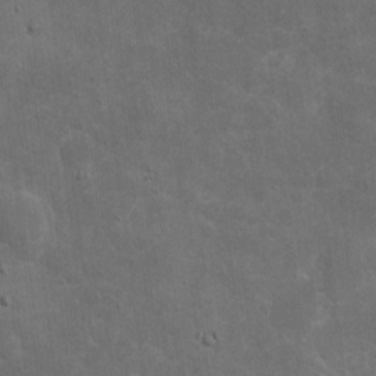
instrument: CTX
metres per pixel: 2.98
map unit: eHh
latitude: 4.8947
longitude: -70.7813
